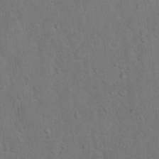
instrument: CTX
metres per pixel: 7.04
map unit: Hto
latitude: 10.5546
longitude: -35.8583
